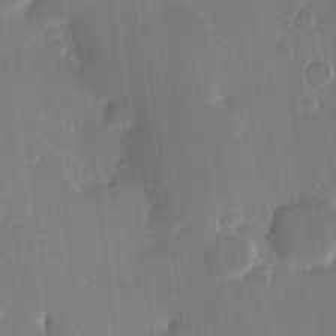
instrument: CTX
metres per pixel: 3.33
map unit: Hve
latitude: 22.3278
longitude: 148.2362
